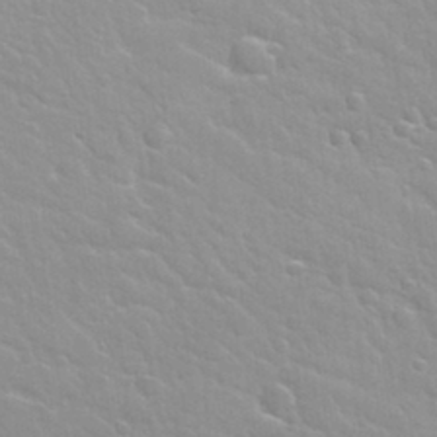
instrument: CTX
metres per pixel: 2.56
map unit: Hto
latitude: 32.5357
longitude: -50.7435
